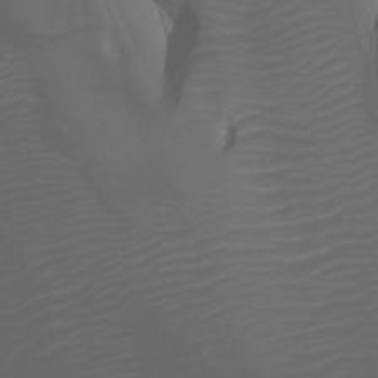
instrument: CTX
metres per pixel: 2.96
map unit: Htu
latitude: -1.1432
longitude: -75.4615
